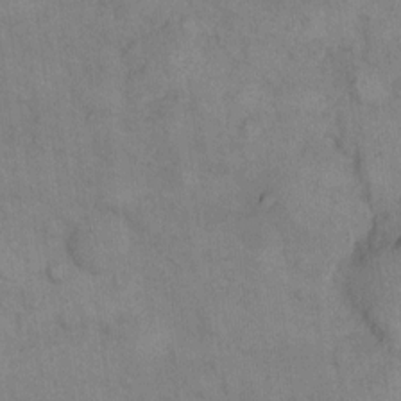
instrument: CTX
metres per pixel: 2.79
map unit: eHh
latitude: 15.2159
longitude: -66.6301
